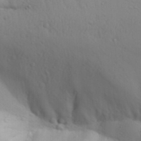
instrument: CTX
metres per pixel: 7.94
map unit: Aa
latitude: 29.8772
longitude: -145.9150
